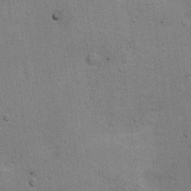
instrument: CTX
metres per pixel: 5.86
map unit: Hto
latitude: 11.6505
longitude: -36.9513
